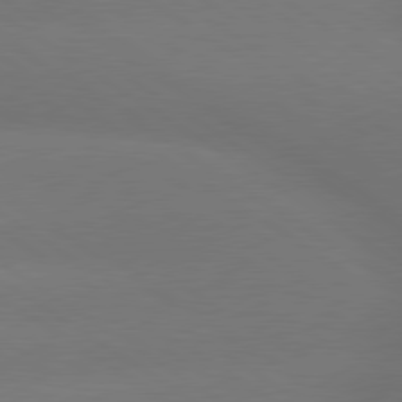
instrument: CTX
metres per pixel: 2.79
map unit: lApd
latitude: 79.6883
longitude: -151.9906
